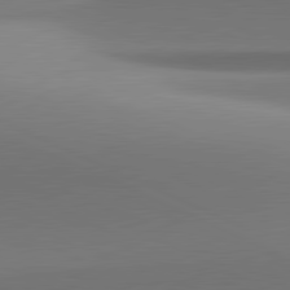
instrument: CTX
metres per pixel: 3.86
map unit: lApd
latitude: 81.4426
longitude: 143.6532
